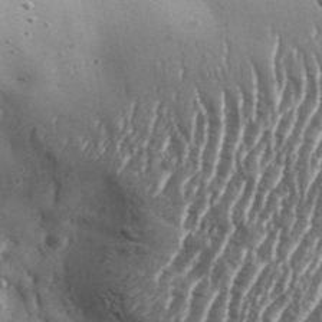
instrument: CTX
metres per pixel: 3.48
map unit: Aa
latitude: 33.8016
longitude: -135.3103
